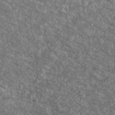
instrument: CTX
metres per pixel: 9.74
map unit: Ave
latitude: 39.8772
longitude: -110.9136
